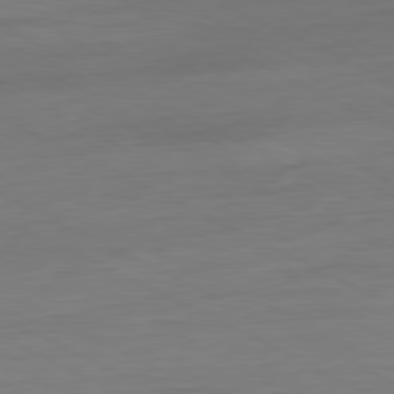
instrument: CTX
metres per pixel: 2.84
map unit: Ap
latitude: -80.9164
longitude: -77.4237
